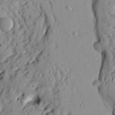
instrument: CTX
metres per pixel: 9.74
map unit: Ht
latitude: 8.9514
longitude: -77.5182
